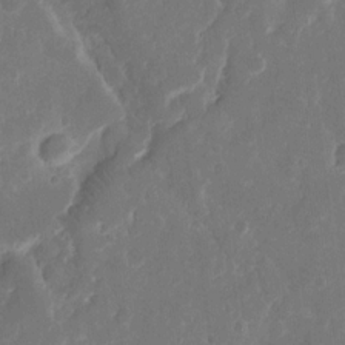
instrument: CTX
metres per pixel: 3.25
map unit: eHh
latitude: 12.6869
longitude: -73.0270
